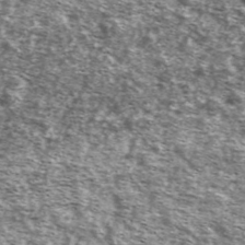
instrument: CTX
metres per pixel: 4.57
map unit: Ave
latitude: 41.7450
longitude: -106.1767
